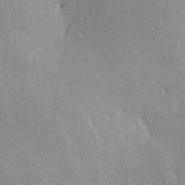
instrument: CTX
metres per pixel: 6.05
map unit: lHvf
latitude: -12.8597
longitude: -101.5938
